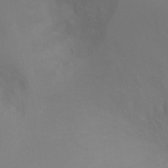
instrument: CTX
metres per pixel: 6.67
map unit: Ht
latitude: -5.2754
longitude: -24.8191
